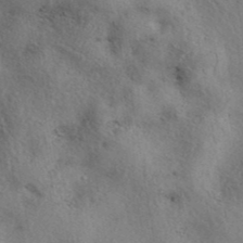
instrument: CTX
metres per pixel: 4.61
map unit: eAb
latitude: 39.9717
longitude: 112.2740
